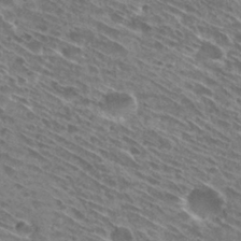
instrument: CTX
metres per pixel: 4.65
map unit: Hto
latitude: 28.6868
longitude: -44.7624
